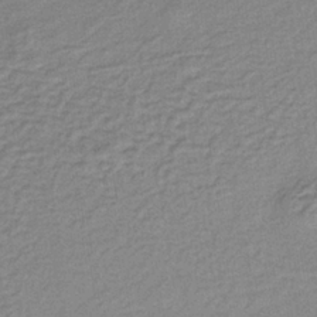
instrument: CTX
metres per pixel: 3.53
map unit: lHb
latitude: -36.8030
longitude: 59.8989
